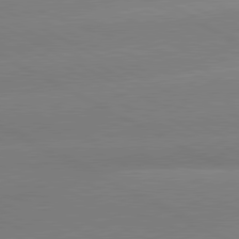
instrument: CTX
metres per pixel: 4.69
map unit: lApd
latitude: 80.7435
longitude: -147.9339
